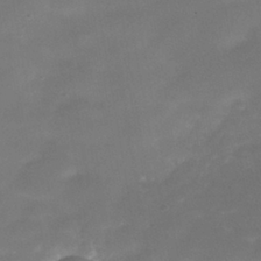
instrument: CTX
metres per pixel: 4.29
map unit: Nhe
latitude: -38.8597
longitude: -119.0458
